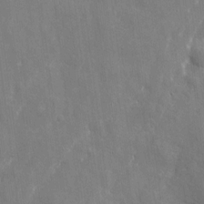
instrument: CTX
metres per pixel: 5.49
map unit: eHh
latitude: 9.4804
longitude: -70.4412
